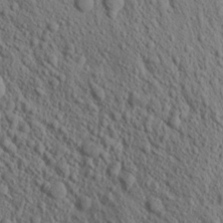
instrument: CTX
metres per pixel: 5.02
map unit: Aa
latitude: 17.7261
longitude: -147.4805
